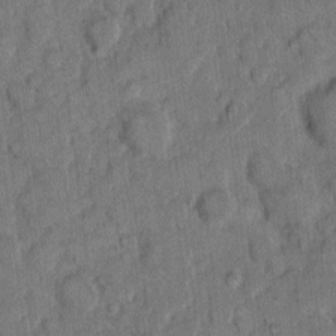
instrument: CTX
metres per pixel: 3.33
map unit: eHh
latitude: 9.1214
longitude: -63.8017
